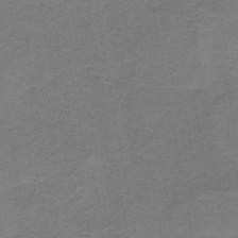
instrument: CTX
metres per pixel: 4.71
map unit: HNb
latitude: -37.4265
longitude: 52.0661
